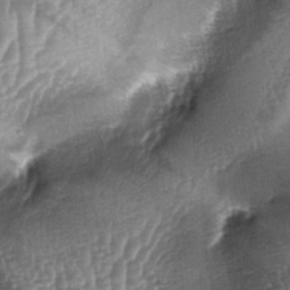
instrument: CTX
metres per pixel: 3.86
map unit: lAa
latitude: -5.1053
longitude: -128.4223
